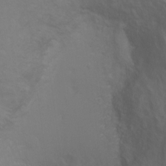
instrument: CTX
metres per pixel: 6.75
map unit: Ht
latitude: -6.1039
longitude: -34.8947
